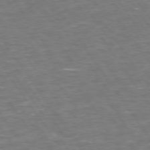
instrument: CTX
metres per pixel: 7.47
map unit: Hpe
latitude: 73.7072
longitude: -125.3859
